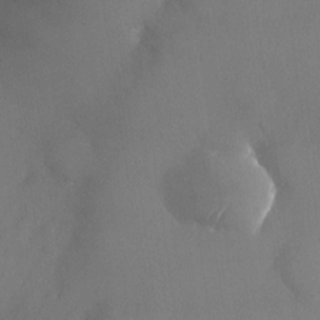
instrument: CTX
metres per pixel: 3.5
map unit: Nhu
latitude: -24.7274
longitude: -70.6301
